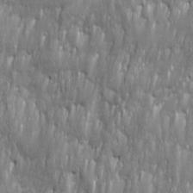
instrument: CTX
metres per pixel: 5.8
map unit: Ave
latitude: 16.0822
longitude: -135.1403
